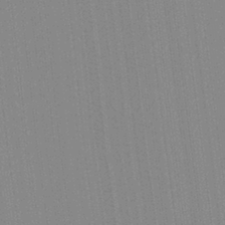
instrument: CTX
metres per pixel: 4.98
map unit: Aa
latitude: 28.1011
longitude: -147.4238
